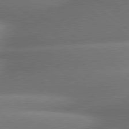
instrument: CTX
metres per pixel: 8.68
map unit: lApd
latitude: 79.8017
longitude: -167.3859
